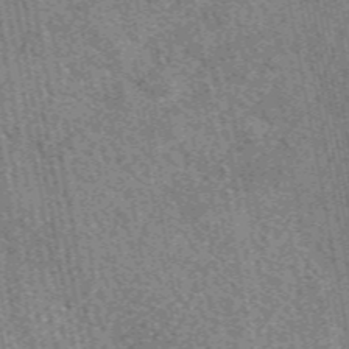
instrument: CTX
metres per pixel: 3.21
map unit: eAb
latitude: 49.6694
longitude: 115.4454
